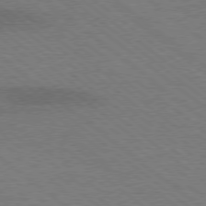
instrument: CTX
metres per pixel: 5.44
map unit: lApd
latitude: 77.2537
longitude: -58.5168
